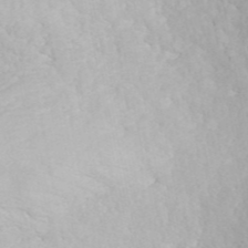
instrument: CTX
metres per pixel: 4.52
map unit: ANa
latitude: 40.5356
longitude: 23.7856
